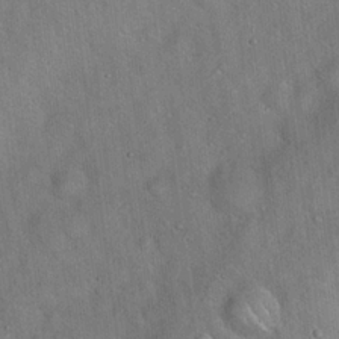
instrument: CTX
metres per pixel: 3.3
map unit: Hto
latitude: 18.1766
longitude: -52.9514
